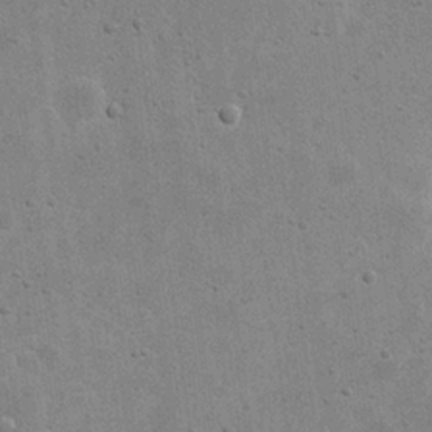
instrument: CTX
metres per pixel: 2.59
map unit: eHh
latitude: 21.5938
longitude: -68.3845
